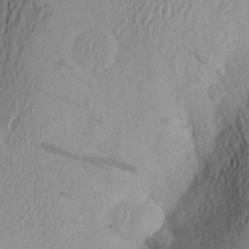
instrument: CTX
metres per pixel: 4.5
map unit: Aa
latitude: 25.8772
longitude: -146.0255
